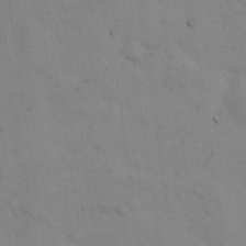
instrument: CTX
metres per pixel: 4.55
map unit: eHh
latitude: 30.0444
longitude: -69.6316
